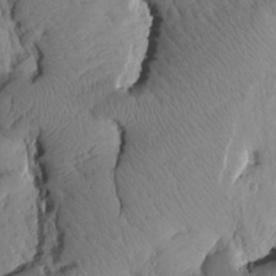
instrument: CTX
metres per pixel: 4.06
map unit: Htu
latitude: 1.2348
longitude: 176.3495
